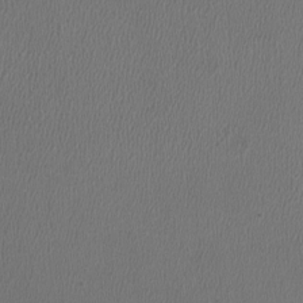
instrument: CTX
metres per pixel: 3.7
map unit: HNhu
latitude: -3.1998
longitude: -2.8947
